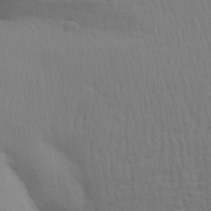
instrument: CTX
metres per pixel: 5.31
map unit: Aa
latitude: 30.5168
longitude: -135.7449
